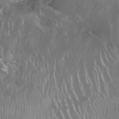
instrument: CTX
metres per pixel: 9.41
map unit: Htu
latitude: -6.8786
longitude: -71.1970
